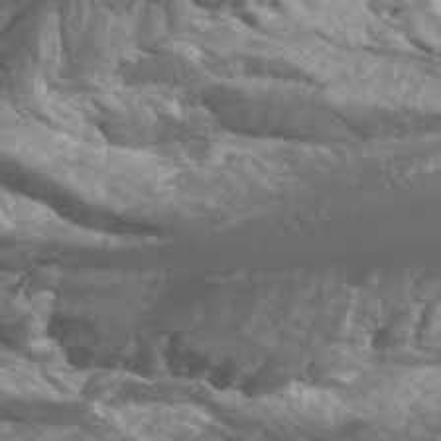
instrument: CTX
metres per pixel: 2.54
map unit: Htu
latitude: -5.4076
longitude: -75.4615
